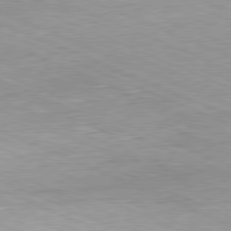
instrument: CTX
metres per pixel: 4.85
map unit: Hpe
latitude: -81.6155
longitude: 12.0472
